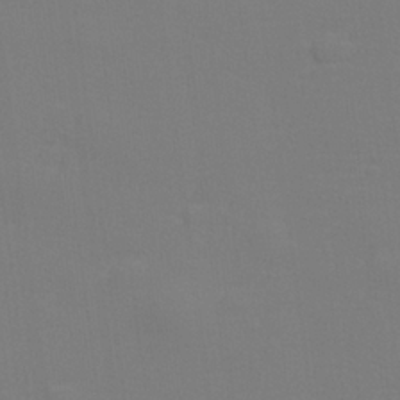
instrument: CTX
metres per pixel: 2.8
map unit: lHvf
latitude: 24.2711
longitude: 141.1242
